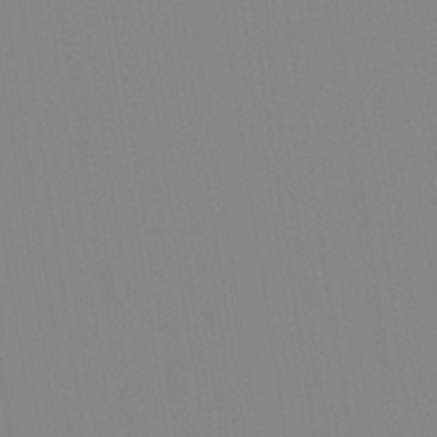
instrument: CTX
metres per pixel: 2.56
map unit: HNhu
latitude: 5.6694
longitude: 4.6518
